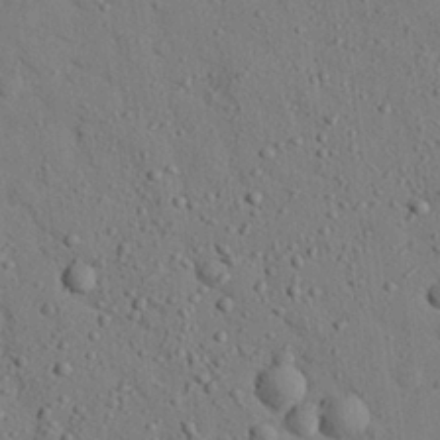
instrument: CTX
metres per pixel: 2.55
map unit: eHh
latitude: 26.4034
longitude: -77.7638
